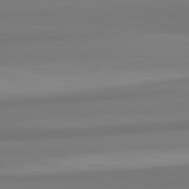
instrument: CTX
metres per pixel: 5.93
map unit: lApd
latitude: 82.3845
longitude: 176.6707
